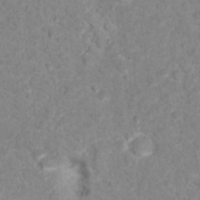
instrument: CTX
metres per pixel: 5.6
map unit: Nhu
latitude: 17.0647
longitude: -31.8584
